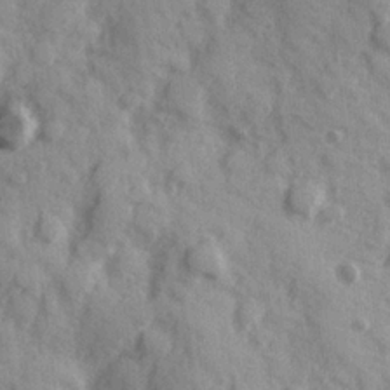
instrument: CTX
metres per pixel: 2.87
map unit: Hve
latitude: 25.0458
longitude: 147.1242
